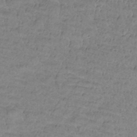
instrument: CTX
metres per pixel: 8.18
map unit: lHb
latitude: -32.6141
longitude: 65.8423
